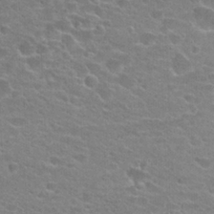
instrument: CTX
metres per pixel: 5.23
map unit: Hto
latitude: 23.1025
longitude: -43.7261
